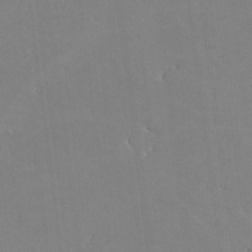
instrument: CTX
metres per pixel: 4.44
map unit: lHvf
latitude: -11.1242
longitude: -104.3090
